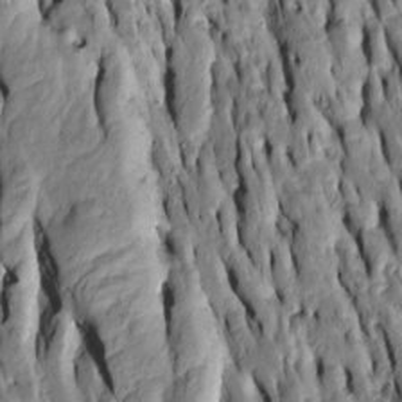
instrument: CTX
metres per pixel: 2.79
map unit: Htu
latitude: -7.4454
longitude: 144.5385
